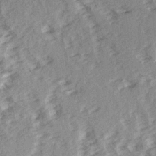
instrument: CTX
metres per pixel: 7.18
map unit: Ave
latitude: 15.0081
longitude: -104.2712
